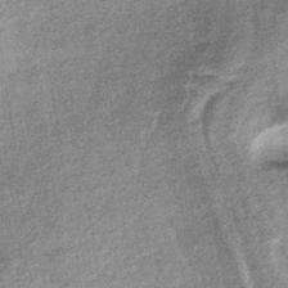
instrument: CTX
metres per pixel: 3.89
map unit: lHb
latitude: -37.1431
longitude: 65.5021
